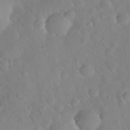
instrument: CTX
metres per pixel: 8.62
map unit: Nhu
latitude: 26.0633
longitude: -57.5749
